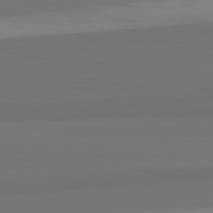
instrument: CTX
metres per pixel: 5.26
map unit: lApd
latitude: 82.2900
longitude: 159.3509
